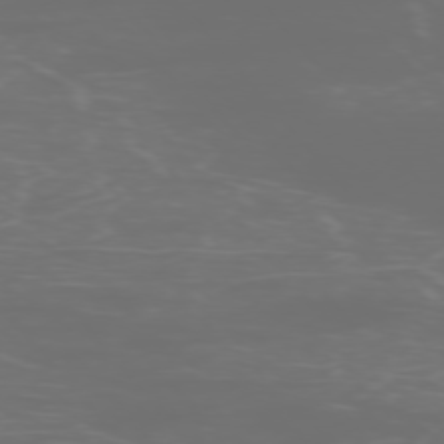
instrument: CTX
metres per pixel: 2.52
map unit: Ap
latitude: -76.1228
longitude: -74.1389
